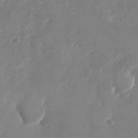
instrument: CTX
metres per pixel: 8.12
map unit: Nhu
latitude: -27.7288
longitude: -76.2333
